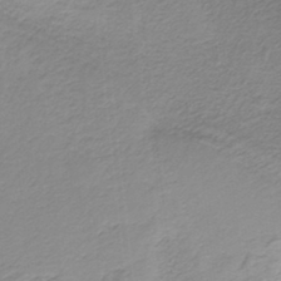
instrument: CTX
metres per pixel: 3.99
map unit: HNb
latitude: -36.6896
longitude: 55.7856
